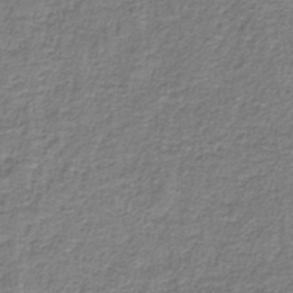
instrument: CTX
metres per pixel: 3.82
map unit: eAb
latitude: -36.0850
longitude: 52.3684
